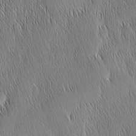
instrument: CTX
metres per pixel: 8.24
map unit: Nhu
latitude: -6.4062
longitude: -151.9906
